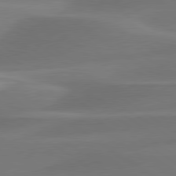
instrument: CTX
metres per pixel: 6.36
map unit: lApd
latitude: 79.9717
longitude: -86.5357
